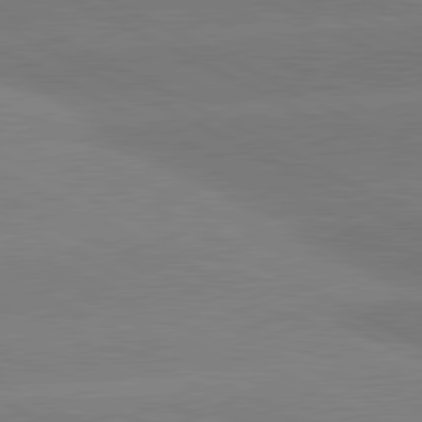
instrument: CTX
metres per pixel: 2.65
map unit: lApd
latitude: 81.1025
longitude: -150.5545
